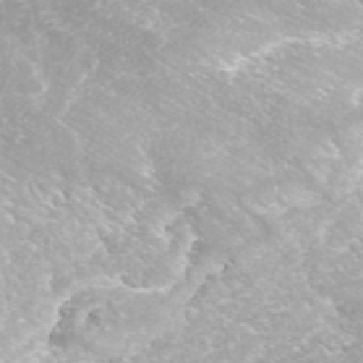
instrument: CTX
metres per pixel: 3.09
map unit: ANa
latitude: 42.1578
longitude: 23.8612
